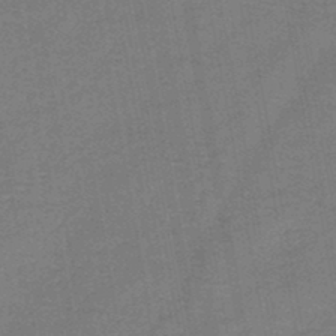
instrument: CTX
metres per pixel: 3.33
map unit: HNb
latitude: -45.8233
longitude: -37.4238
